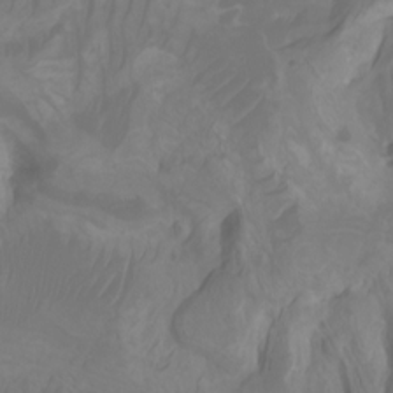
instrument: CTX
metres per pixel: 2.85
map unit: Htu
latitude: -6.8408
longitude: -67.5560
